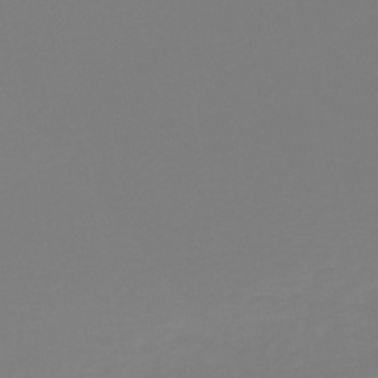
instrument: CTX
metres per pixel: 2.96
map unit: lHb
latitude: -46.2928
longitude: 72.3495
